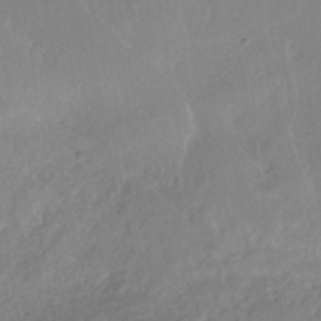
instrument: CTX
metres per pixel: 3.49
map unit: HNhu
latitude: -40.3495
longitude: 95.3131
